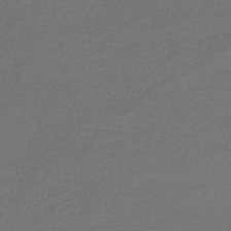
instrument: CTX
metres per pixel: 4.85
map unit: lHb
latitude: -43.5210
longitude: 60.2551
